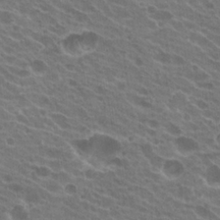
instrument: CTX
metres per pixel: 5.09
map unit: Hto
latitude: 22.5546
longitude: -38.4601
